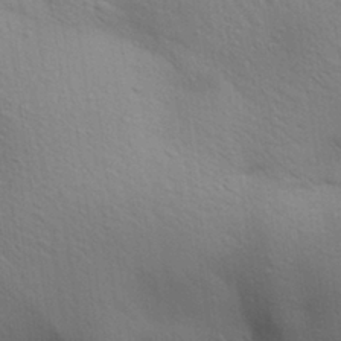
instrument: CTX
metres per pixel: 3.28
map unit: Aa
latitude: 29.0836
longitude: -145.4237
